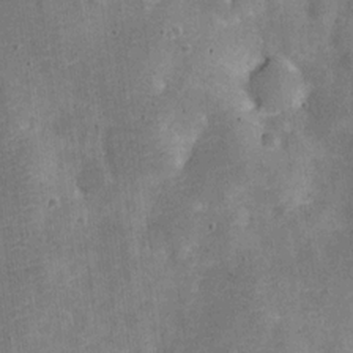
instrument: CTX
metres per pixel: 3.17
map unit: Nve
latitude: -25.8989
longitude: 105.6533
